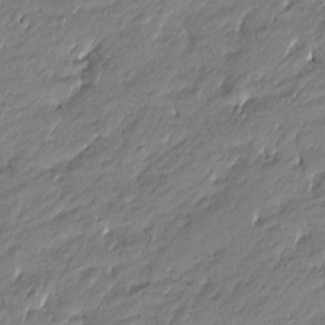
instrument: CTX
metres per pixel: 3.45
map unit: Htu
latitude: -5.3698
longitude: 177.1053
